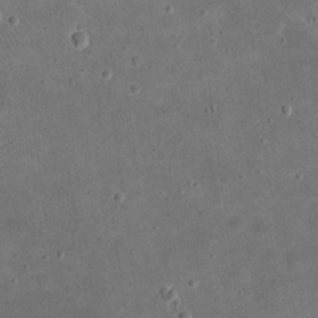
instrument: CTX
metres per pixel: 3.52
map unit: eHh
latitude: 20.9892
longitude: -65.9528
